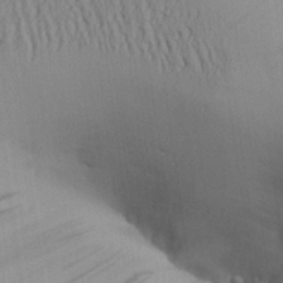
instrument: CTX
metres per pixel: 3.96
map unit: Aa
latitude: 27.1214
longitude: -132.4223
